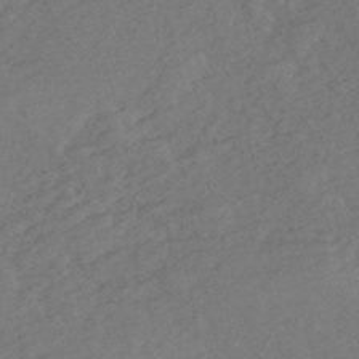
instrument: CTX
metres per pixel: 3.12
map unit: eHh
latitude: -51.1998
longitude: -23.8205
